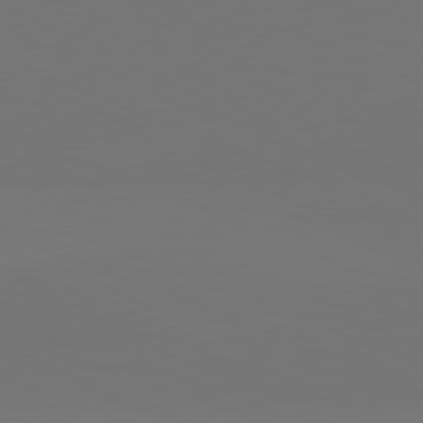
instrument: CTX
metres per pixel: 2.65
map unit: lApd
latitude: 81.7072
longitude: 146.4062
